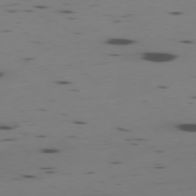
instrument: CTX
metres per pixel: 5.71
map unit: Ap
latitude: -79.2376
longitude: -62.0822
